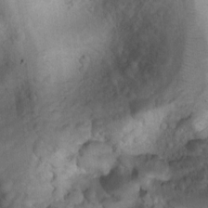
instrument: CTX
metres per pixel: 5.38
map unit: Ht
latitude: 7.9906
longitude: -30.1011
